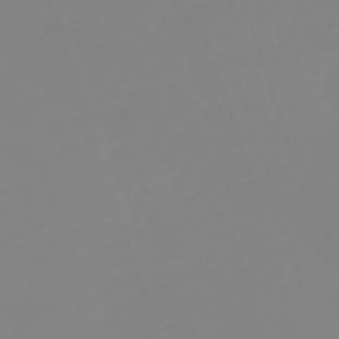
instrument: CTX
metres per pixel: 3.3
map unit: lHb
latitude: -49.2565
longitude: 81.9178
